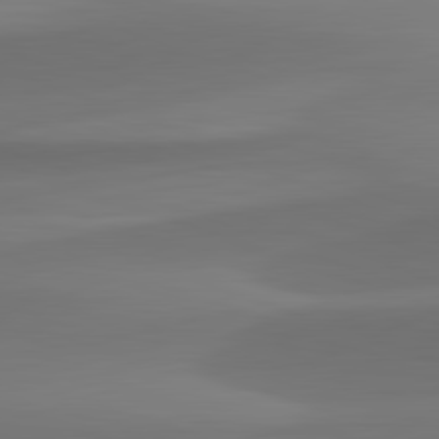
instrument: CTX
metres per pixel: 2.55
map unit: lApd
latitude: 82.2144
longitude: -163.2915
